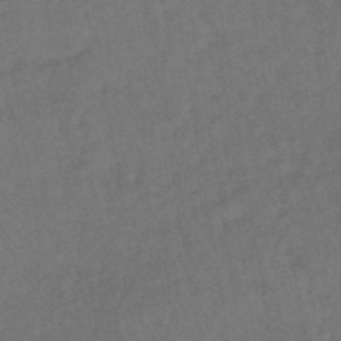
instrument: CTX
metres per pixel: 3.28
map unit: lHb
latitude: -41.0675
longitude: 69.0486
